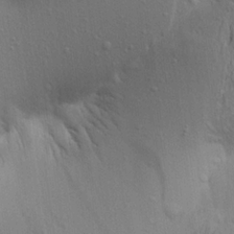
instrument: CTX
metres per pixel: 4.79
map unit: Aa
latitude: 21.4805
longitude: -148.1956
